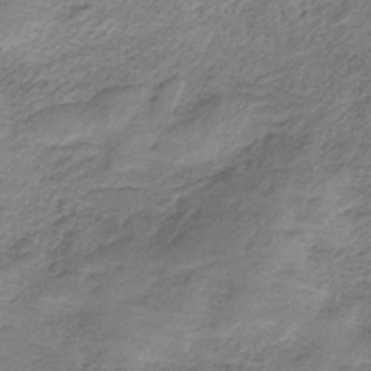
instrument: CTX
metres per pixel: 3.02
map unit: HNb
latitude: -34.2362
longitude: 56.6518
